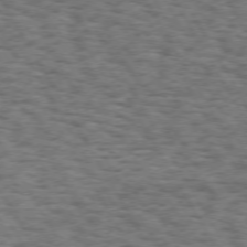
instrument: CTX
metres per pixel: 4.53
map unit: Hpe
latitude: 72.8380
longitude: -129.8772
